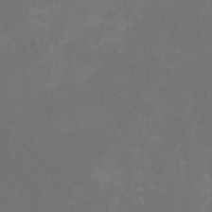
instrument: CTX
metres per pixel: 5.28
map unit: HNhu
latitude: 1.2537
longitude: -2.2522
